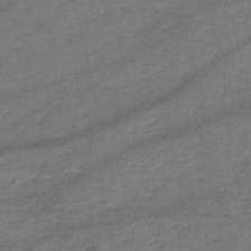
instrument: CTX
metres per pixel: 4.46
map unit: HNb
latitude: -51.0297
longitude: -40.7435
